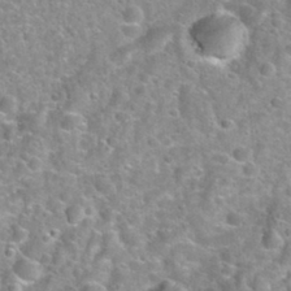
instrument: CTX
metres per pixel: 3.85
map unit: Hto
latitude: 32.6113
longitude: -51.2914
